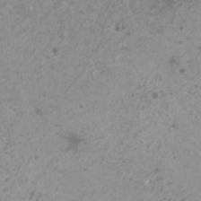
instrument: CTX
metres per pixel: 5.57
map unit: HNhu
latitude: -0.6897
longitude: 2.9163
